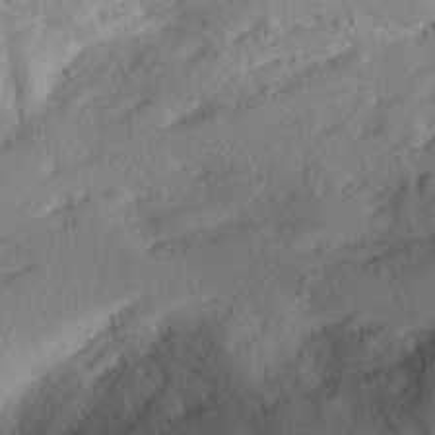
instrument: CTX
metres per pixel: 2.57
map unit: Aa
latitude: 27.3482
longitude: -146.4601
